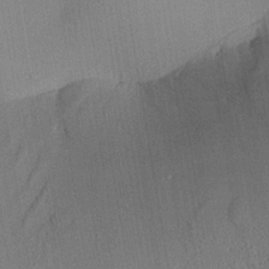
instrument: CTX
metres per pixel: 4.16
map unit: Aa
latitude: 25.2914
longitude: -133.5371
